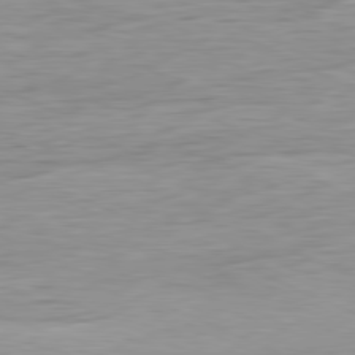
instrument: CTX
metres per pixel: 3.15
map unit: Ap
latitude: -81.0676
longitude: -81.1781
